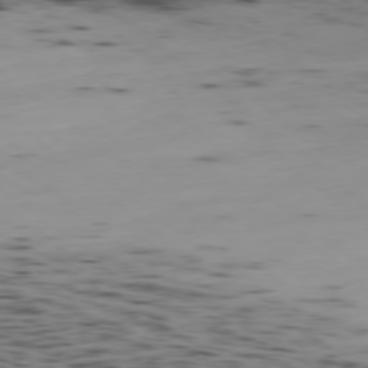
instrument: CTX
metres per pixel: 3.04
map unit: Ap
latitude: -78.6518
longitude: -63.8206
